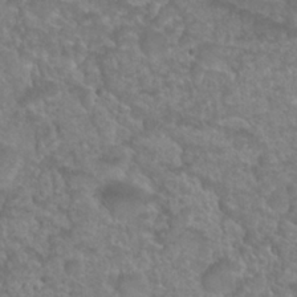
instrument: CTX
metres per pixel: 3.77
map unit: Nhu
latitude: 27.4804
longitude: -52.9703
